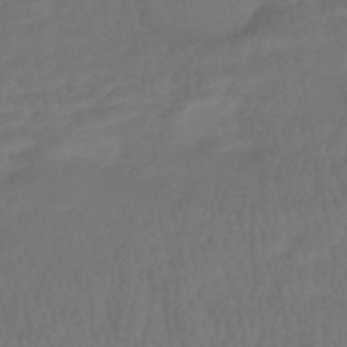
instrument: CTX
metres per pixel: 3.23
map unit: HNhu
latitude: -46.1228
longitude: 92.8975
